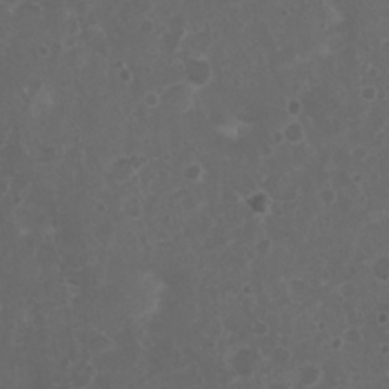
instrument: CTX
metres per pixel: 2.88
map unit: Nhu
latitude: 3.7827
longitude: -15.0459
